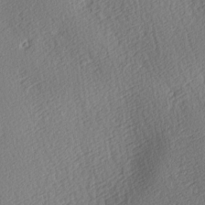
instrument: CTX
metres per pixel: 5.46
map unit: lAa
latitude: 3.7827
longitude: -112.3656
